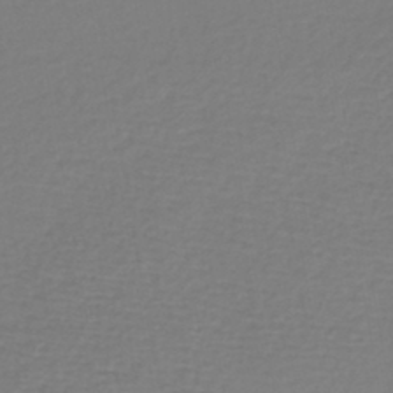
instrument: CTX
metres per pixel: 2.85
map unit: lHb
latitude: -43.1242
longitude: 72.5574
